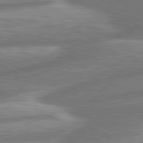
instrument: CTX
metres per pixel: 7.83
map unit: lApd
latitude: 80.8569
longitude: -166.3089
